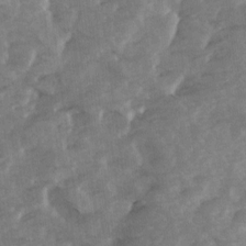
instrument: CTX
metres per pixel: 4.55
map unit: Ave
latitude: 14.0255
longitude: -103.3859
